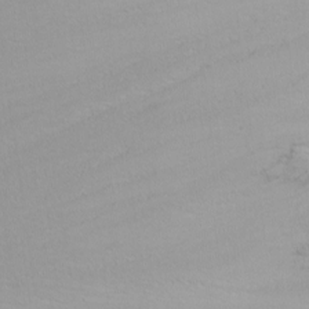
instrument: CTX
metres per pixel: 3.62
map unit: Htu
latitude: -1.0298
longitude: -74.8191
